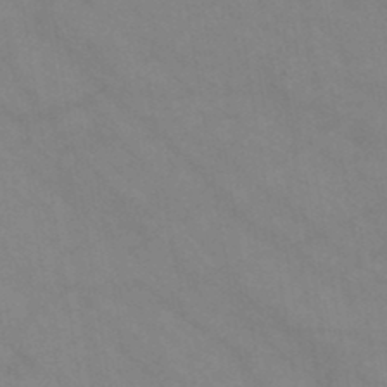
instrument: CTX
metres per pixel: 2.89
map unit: HNb
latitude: -46.3495
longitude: -37.0459
